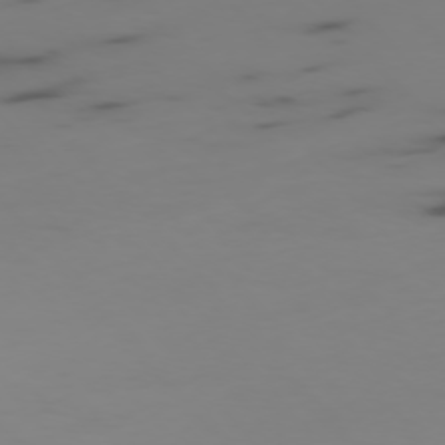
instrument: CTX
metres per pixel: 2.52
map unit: Ap
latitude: -76.7274
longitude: -66.7057
